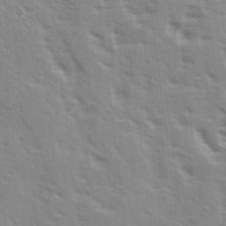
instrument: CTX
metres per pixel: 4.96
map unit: Ave
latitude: 15.4049
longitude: -130.5168
